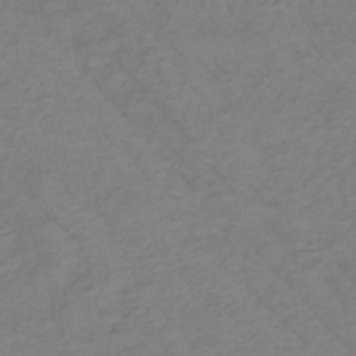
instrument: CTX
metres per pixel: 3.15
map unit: lHb
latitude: -35.4076
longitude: 70.4062
